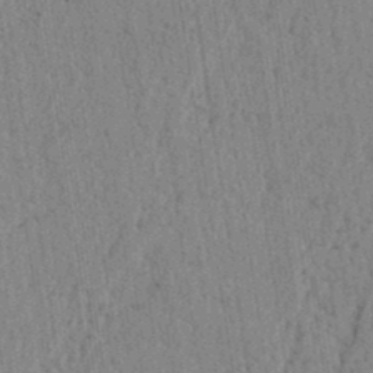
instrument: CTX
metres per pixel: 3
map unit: lAvf
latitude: 5.8961
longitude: 164.5385
